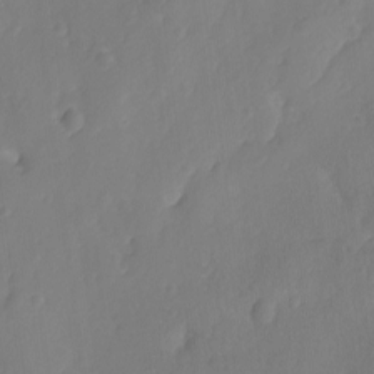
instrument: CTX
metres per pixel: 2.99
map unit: lAvf
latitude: -8.1984
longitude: -119.8205
